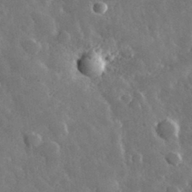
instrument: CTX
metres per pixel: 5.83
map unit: lHvf
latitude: 34.0822
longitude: -87.5371
